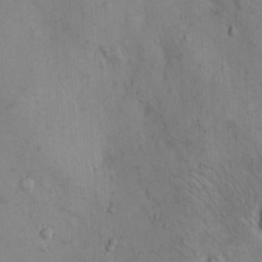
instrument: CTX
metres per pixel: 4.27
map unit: Hto
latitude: 12.1956
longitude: -59.4049
